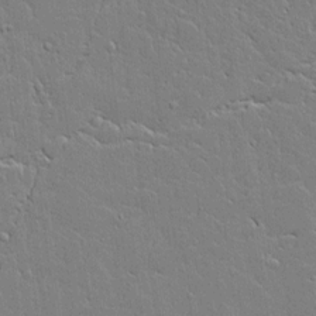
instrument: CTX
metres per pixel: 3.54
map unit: Aa
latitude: 12.3090
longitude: -125.6316
